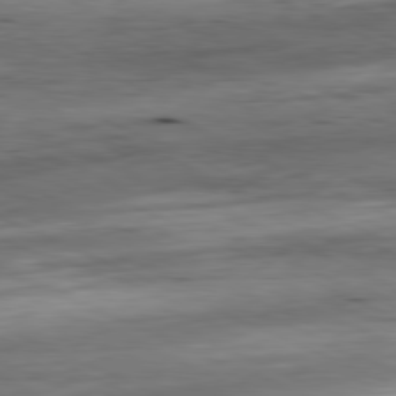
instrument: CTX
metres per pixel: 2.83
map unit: Ap
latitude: -81.3510
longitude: -87.1781
